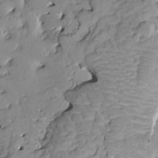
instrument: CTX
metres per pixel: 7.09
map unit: HNhu
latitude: 3.3292
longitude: 6.2928
